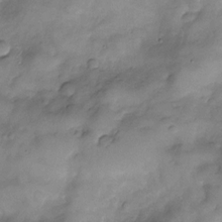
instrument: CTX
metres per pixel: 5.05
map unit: Nve
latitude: -25.6533
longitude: -149.0270
